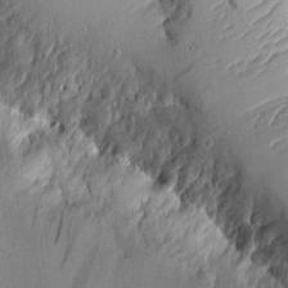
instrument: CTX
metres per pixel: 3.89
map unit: Aa
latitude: 9.8583
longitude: -127.4427
